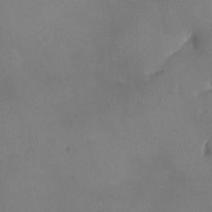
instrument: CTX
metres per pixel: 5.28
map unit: Ht
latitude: -9.1242
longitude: -31.7639
